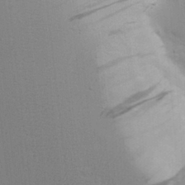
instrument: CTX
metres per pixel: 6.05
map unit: Aa
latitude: 17.7828
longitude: -125.9528
